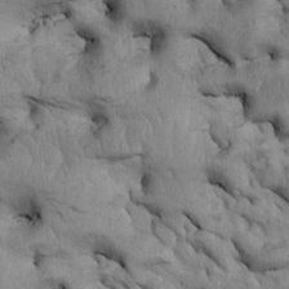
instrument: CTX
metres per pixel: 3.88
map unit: Htu
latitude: -5.2754
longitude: 156.8597
